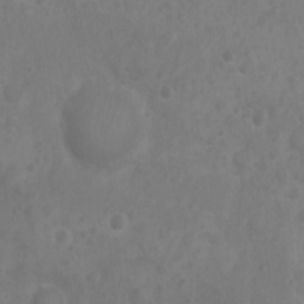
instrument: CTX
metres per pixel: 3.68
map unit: Nhu
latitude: 6.4601
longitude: -19.6505
